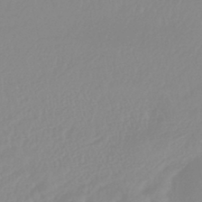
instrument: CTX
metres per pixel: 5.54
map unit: lHb
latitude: -41.9367
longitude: 77.7478
